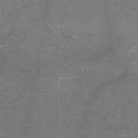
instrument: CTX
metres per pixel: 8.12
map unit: HNb
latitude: -49.6911
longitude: -43.5749
